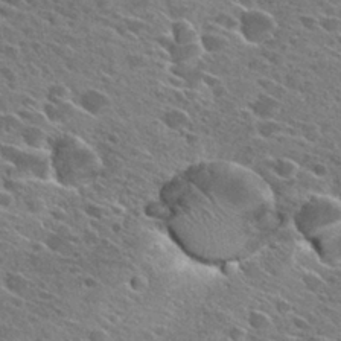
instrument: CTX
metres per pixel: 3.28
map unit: Hto
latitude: 27.3293
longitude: -43.1214
